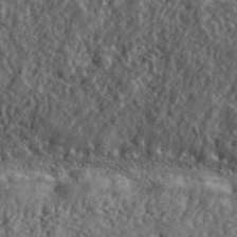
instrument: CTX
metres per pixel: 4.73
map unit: lHvf
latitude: 41.1970
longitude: -88.9514
